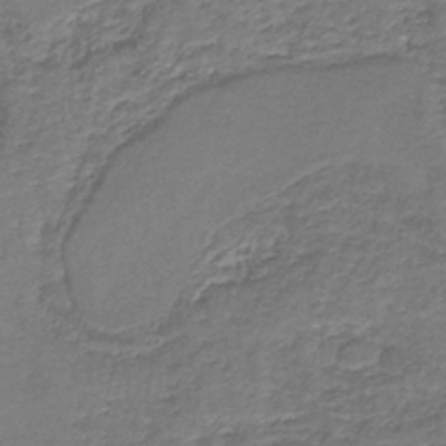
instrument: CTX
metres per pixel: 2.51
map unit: HNb
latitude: -38.4062
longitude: 51.2754
